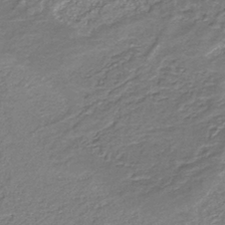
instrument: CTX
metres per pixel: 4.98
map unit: eAb
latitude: -39.2376
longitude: 51.6722
